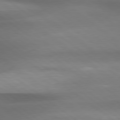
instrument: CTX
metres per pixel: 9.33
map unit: Hpe
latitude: 79.2348
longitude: -134.0822
